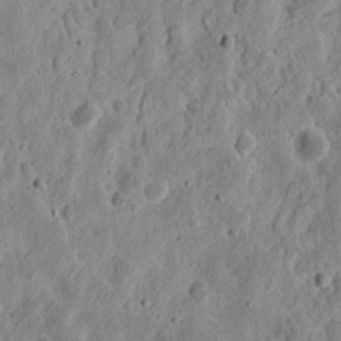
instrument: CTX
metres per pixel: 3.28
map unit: eHh
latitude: 12.2334
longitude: -73.9906
